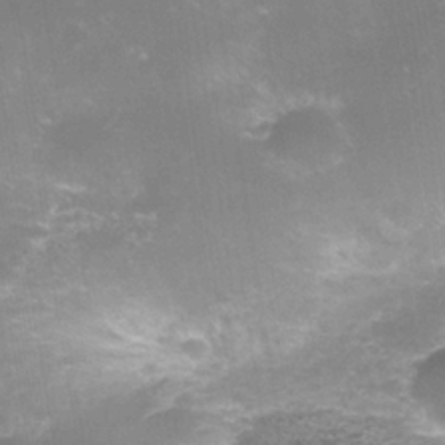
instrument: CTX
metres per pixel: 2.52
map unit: Nhe
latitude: -35.3699
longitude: -145.6127
